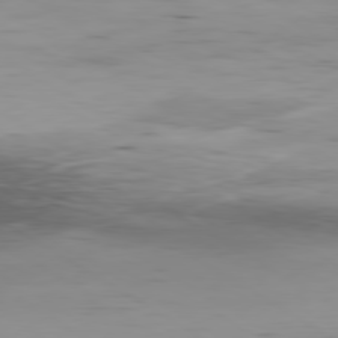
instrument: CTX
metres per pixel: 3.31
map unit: Hpe
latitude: -80.3495
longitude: 18.1606
